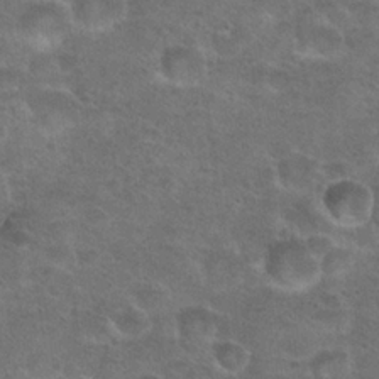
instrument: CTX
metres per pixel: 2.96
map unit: Hto
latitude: 23.9906
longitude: -49.5938
